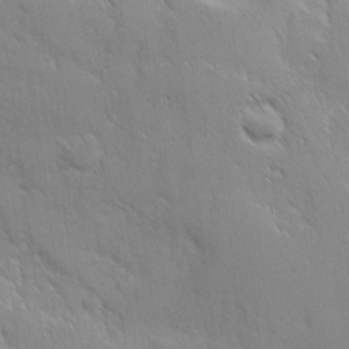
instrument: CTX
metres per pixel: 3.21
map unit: Ave
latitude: 9.5749
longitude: -103.7638
